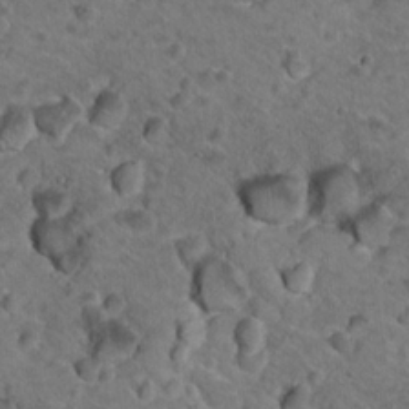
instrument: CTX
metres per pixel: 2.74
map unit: Hto
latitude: 19.6694
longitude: -33.2348
